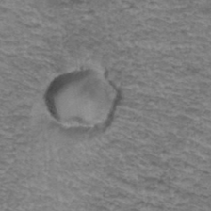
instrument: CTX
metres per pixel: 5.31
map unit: Hto
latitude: 37.0270
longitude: -43.3482
